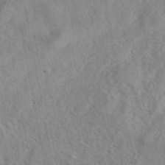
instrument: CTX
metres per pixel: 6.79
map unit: eAb
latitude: 41.1025
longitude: 105.5399
